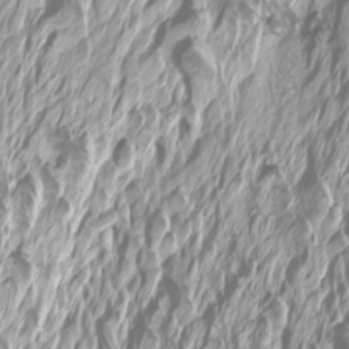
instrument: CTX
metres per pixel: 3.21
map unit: Htu
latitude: -6.4818
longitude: -72.1011
